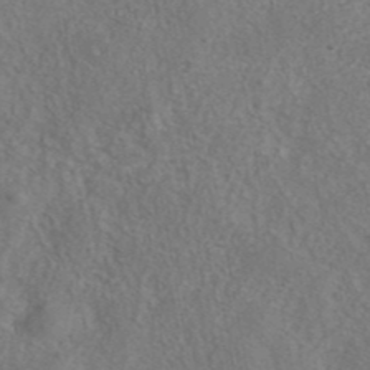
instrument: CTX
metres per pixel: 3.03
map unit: eAb
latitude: 42.6302
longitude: 105.2376
